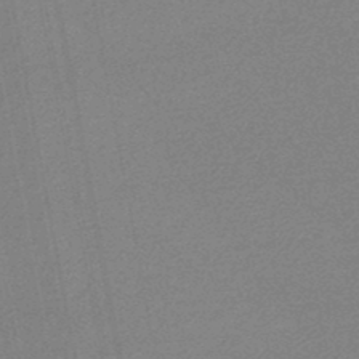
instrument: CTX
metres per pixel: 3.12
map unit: lHb
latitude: -46.9541
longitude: 71.9745
